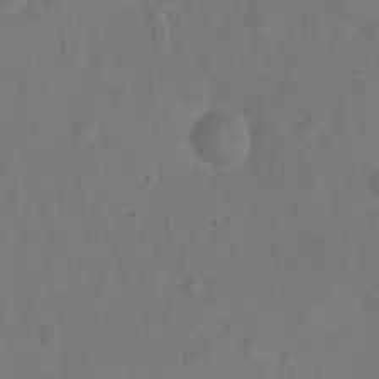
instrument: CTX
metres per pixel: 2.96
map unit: eHh
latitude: 21.1026
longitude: -61.8394
